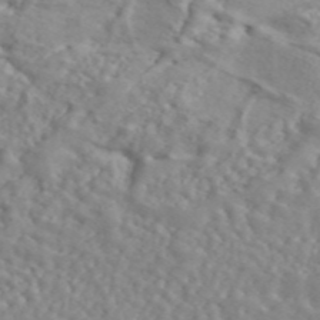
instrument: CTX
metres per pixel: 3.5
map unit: ANa
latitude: 46.7058
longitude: 26.3495
